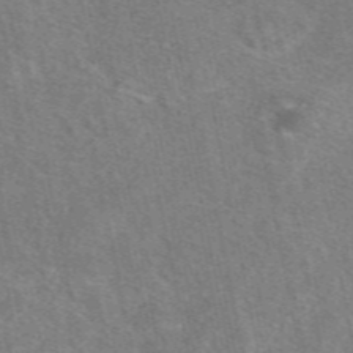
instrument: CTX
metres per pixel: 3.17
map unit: eAb
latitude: 48.3656
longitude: 115.5777
